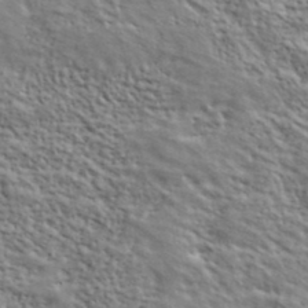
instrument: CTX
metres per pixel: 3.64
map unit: lHvf
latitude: 39.9906
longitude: -89.0081
